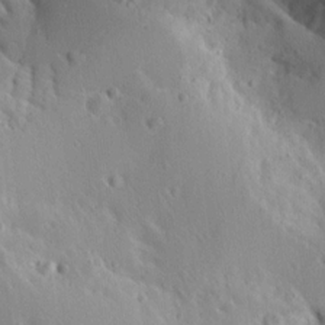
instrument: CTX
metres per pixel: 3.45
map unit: Aa
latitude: 13.1592
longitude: -142.1956
